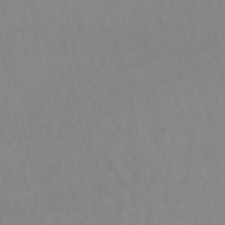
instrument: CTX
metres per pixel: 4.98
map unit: lHb
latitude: -48.2362
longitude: 75.6344
